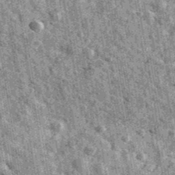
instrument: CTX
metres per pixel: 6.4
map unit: Ave
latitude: 40.0255
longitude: -106.7057
